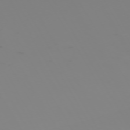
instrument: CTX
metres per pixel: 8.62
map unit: Hpe
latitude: -72.6518
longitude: 8.6518
